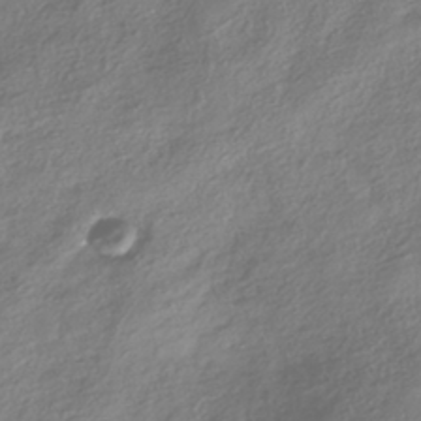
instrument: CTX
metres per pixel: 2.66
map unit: HNhu
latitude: -41.7477
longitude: 102.2740
